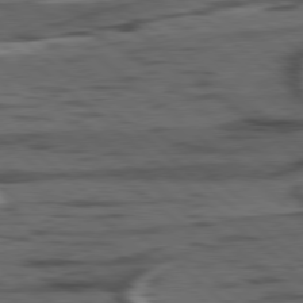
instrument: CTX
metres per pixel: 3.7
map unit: lApd
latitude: 78.8380
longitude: -49.4048
